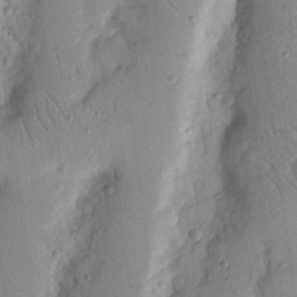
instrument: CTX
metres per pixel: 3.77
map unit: Nhu
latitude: 17.1781
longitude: -78.1389
